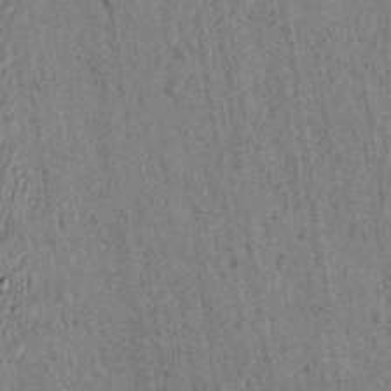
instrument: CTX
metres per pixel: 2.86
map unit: lAvf
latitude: 6.1578
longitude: 164.3307
